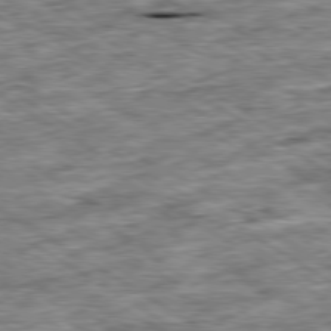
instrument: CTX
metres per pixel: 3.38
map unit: Ap
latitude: -79.8422
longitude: -74.5357
